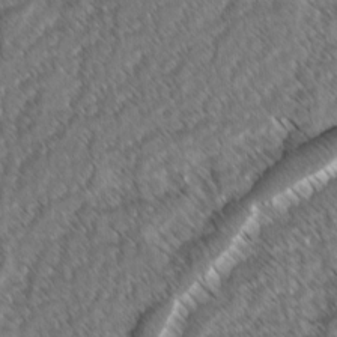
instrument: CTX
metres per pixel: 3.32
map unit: lAvf
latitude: -3.2375
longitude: -114.3656
